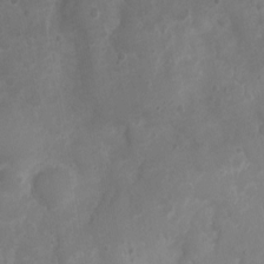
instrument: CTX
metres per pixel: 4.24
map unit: Nhu
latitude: 3.3292
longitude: -15.3104
